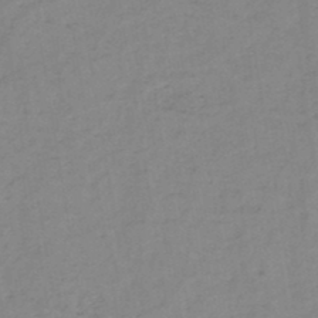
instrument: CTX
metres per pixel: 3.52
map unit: HNb
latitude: -46.1417
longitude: -39.0458
